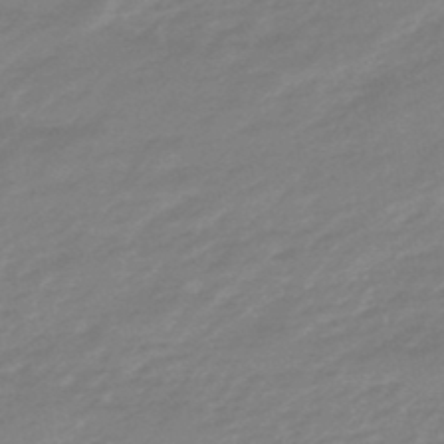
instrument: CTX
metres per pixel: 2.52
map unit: eHb
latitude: -48.1795
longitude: 84.9919
